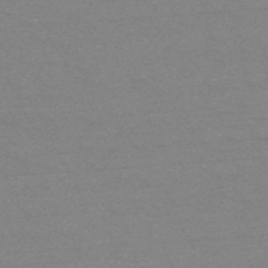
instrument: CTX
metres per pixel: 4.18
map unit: HNb
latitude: -52.1794
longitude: -43.5749
